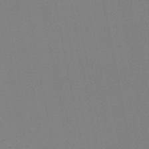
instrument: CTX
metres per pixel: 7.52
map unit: HNb
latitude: -54.6141
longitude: -49.1781
